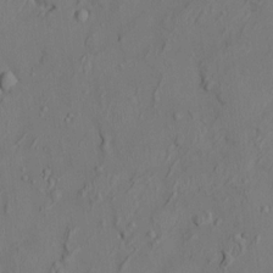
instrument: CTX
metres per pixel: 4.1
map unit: HNhu
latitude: 2.6490
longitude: -5.0269
